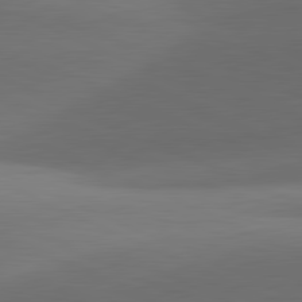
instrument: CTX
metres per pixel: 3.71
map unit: lApd
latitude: 81.6316
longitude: 133.6155
